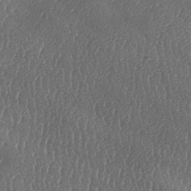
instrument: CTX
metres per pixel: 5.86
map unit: lAa
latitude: -7.6155
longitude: -129.7827
